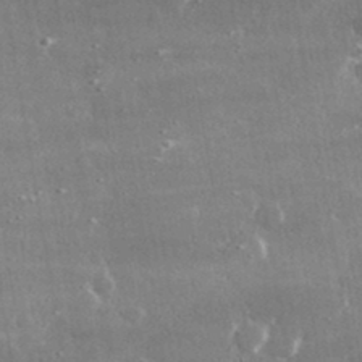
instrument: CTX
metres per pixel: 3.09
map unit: lHvf
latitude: 31.1026
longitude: -91.0081
